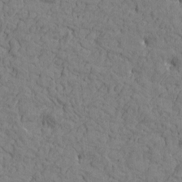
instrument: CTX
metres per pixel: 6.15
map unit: Htu
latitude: -1.6344
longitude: -175.5560
